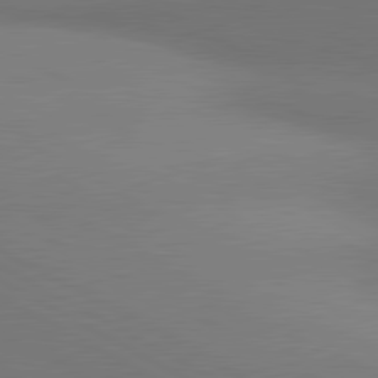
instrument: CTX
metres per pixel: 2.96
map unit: lApd
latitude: 81.1214
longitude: 147.0675
